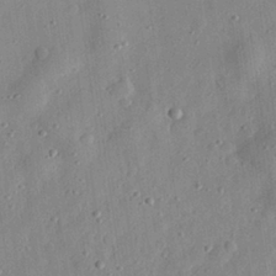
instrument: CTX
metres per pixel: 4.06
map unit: eHh
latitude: 28.9513
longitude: -74.5357
